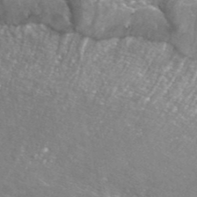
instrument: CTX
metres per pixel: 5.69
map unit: ANa
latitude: 42.2523
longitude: 25.5210
